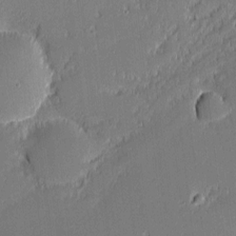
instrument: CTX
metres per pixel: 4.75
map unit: eHh
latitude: -2.7652
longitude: -82.8946
